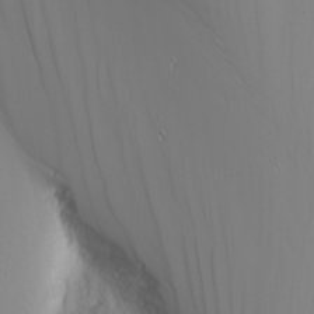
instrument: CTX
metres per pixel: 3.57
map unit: Nhu
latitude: -6.8597
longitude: -82.8757
